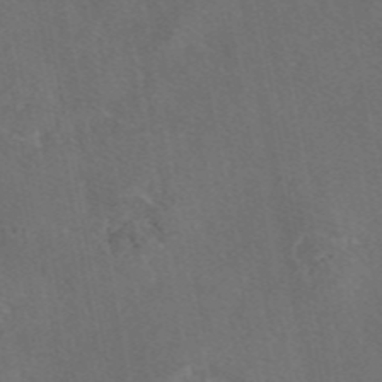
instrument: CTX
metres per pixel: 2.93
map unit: eAb
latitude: 46.3657
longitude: 108.1606
